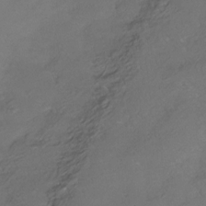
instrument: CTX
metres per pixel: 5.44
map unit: Ht
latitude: -14.7841
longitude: -42.4790
